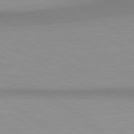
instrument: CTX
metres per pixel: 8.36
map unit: lApd
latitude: 80.5546
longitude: 161.6533
